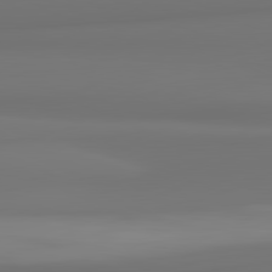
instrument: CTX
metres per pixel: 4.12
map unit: lApd
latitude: 81.8394
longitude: 175.8044
